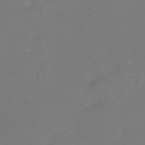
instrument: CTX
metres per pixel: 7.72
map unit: eHh
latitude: -3.1809
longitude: -75.8583
